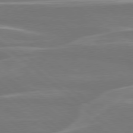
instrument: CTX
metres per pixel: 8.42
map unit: Hpe
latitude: 78.2901
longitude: -125.9906
